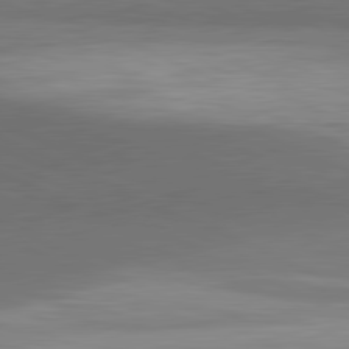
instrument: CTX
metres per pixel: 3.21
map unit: lApd
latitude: 81.3859
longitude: 137.9178
